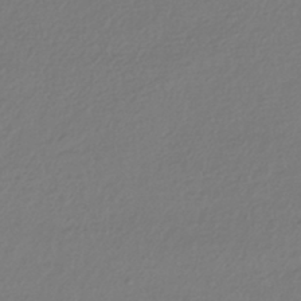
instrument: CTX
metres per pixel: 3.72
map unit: HNhu
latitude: -42.5195
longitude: 97.1809
